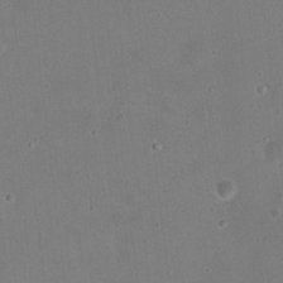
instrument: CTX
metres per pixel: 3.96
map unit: Nhu
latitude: 17.2348
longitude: -30.6680
